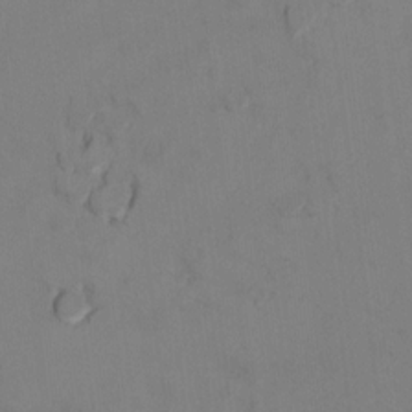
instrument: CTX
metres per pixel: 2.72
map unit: Ht
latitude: 10.7246
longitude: -32.2900
